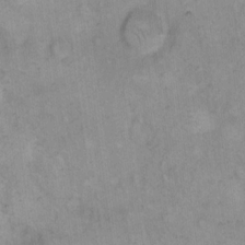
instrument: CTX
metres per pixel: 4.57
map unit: eHh
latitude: 14.8758
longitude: -66.0822
